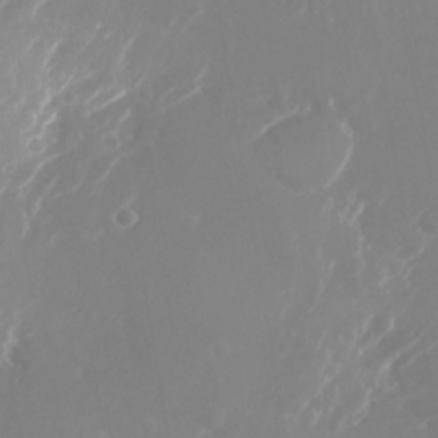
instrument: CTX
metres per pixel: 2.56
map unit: Nhu
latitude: -25.0675
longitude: -72.9514
